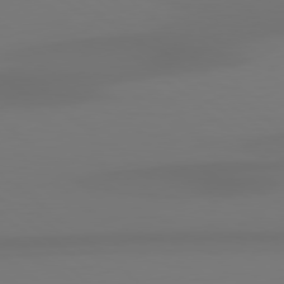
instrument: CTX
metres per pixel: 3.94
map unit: Hpe
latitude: 78.8191
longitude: -134.7624
